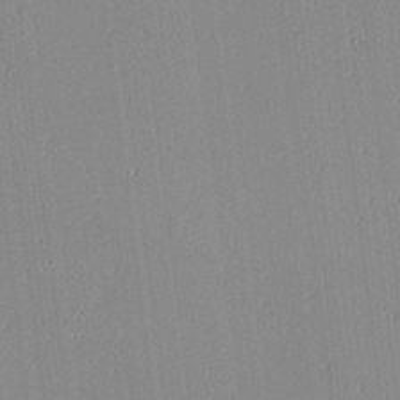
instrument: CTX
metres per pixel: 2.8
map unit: lAa
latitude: 4.2522
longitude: -111.9150
